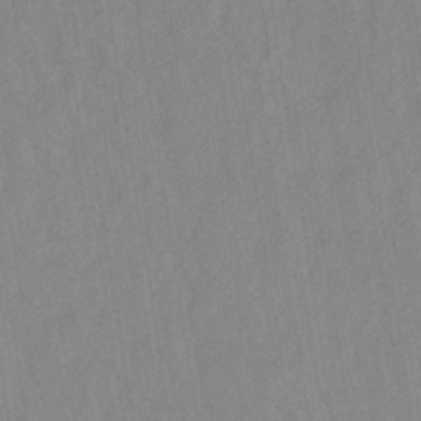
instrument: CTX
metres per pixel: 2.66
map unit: lHb
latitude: -35.2187
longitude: 71.8800
